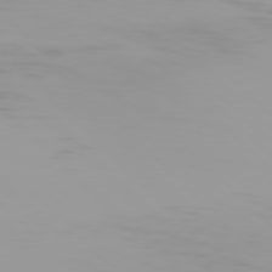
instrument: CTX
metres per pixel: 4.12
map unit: Hpe
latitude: 77.4048
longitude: -136.4979
